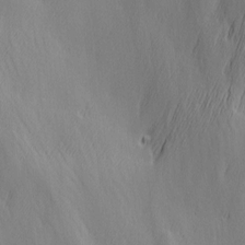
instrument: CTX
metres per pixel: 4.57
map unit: Ave
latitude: 13.1592
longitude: -105.0837
